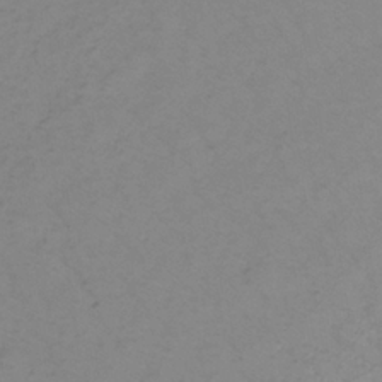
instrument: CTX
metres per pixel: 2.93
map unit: lHb
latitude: -34.7463
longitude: 70.5007
